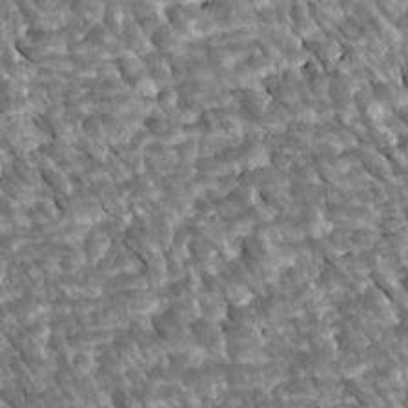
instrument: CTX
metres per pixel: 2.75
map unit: Htu
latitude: 2.1200
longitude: 142.6518
